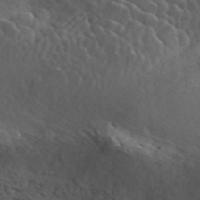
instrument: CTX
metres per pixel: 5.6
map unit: ANa
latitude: 45.9339
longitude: 23.0487
